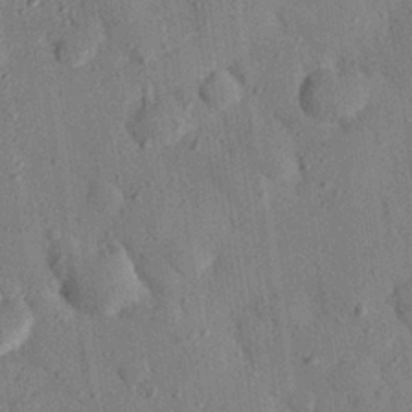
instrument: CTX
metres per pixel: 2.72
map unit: eHh
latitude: 27.2537
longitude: -76.9702
